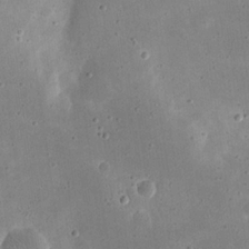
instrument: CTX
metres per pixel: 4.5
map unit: eHh
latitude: 21.6505
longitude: -67.6505
